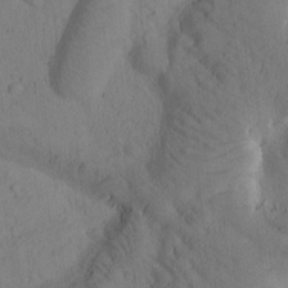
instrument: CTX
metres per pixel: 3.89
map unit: Htu
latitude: -0.7275
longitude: 173.9178
